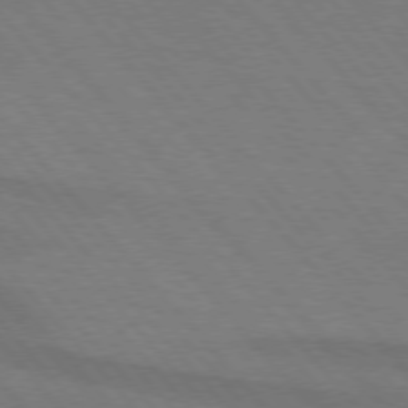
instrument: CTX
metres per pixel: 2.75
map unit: lApd
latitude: 75.1214
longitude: -81.1781
